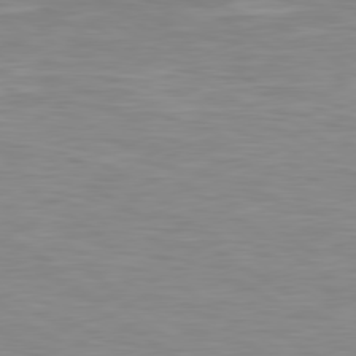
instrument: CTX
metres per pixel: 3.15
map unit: Hpe
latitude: 79.5371
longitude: -127.5371
